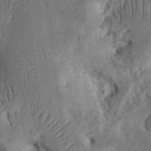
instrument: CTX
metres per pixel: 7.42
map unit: Ht
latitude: 13.7450
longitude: -74.0822
